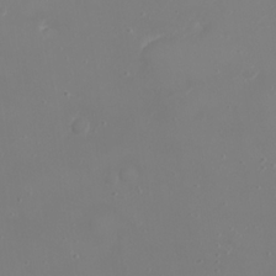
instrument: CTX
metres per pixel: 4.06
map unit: Nhu
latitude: 22.5168
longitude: -63.9528
